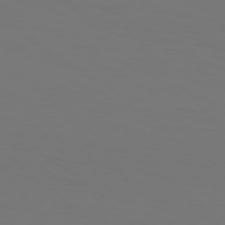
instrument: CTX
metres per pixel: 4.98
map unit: Hpe
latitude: 76.2144
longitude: -133.4993
